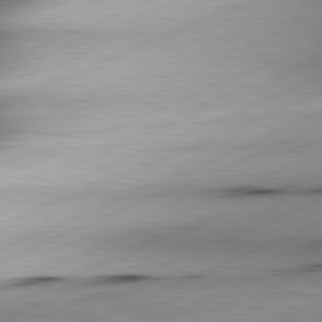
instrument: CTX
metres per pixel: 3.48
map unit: lApd
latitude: 81.6883
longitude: -166.8569
